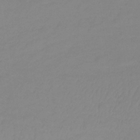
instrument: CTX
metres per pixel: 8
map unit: lHb
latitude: -31.5588
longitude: 66.4629
